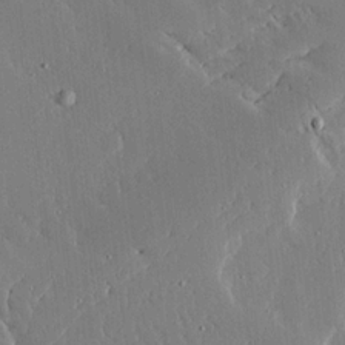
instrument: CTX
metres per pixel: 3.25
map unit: Ave
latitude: 16.8947
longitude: -139.5749
